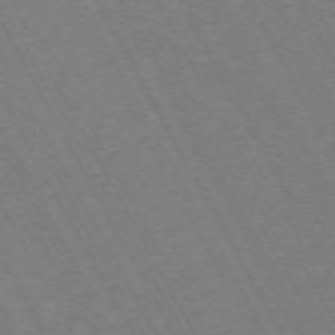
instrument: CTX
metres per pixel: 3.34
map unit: Hpe
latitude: -72.5385
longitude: 9.8233
